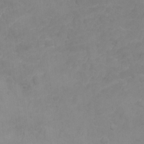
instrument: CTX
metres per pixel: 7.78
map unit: Nhe
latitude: -1.4455
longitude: -58.9703
